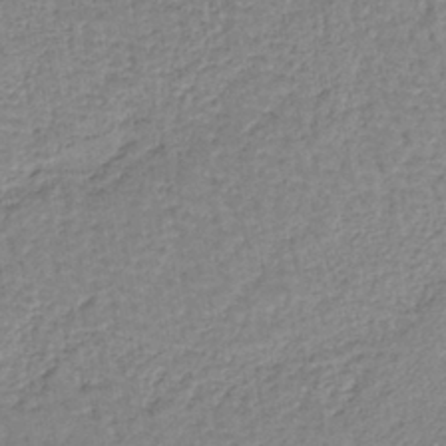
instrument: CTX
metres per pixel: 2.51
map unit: lHb
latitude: -39.4266
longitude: 61.4832
